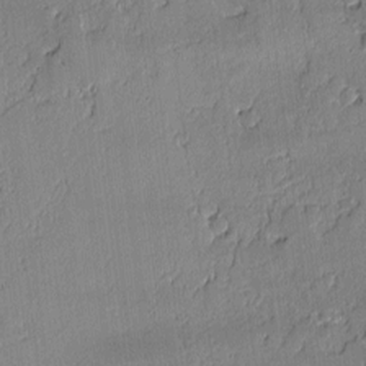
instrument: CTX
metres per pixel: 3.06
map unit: lAvf
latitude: -1.1998
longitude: -107.3293
